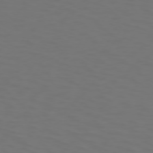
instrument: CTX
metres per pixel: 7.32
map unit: Hpe
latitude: 73.7450
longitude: -125.6316
